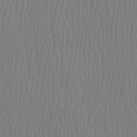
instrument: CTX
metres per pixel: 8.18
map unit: Htu
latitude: -8.4062
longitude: -75.4993
